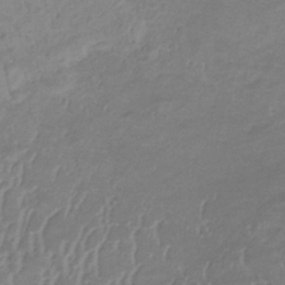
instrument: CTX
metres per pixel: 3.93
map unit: lHb
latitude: -34.1606
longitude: 71.2943
